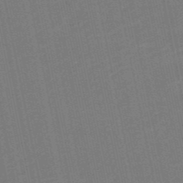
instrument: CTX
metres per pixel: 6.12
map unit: HNb
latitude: -52.1794
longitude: -49.0836
